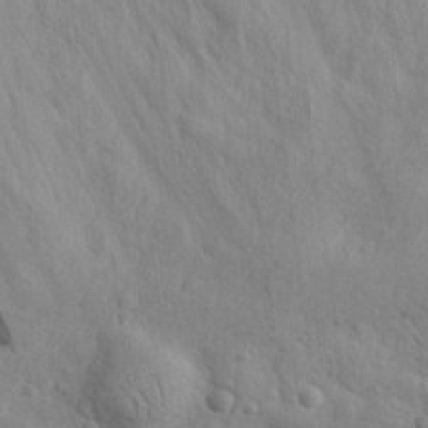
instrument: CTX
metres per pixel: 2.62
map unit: eHh
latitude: 27.9150
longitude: -75.7450
